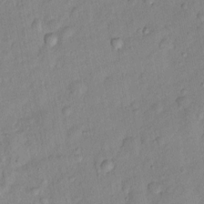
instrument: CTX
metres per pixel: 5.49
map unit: Nhu
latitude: 6.3656
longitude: -24.6868
